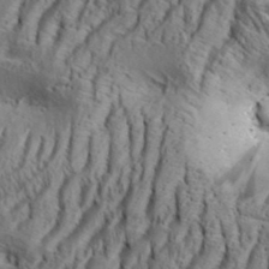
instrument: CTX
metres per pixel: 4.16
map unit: Aa
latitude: 33.8394
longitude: -136.8569
